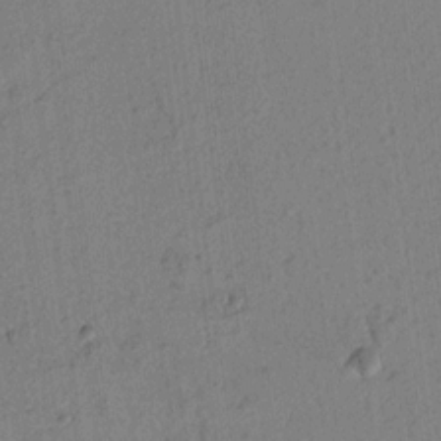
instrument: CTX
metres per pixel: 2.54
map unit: lAvf
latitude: 8.0444
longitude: 165.3132
